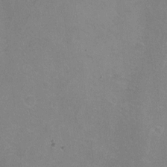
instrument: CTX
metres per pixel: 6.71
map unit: Hto
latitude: -6.5007
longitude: -48.2334
